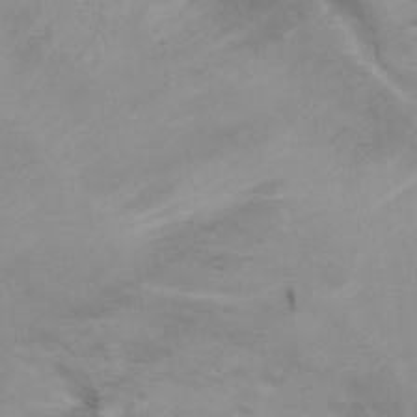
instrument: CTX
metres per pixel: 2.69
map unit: Hto
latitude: 11.8961
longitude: -35.8583
